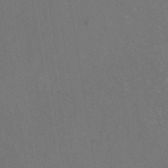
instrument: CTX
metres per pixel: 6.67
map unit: eAb
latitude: 46.6302
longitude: 109.4265
